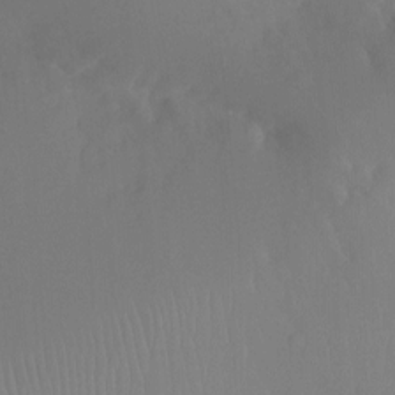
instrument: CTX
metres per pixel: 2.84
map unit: Nhu
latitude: -12.9164
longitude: -63.8206
